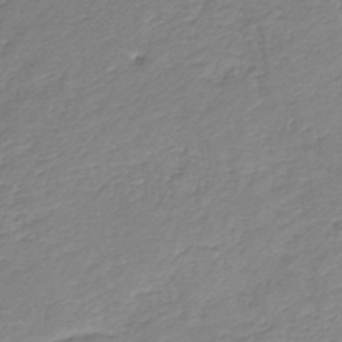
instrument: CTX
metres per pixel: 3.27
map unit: HNb
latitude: -36.4062
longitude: 50.8219
